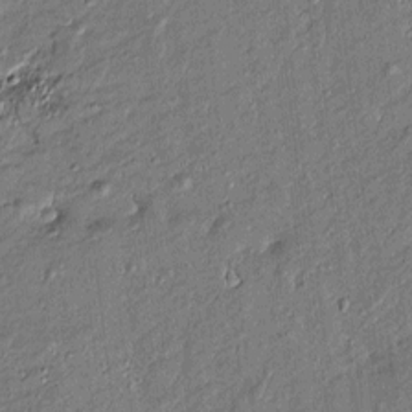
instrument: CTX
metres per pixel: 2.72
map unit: Htu
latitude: -7.5021
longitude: 177.4265
